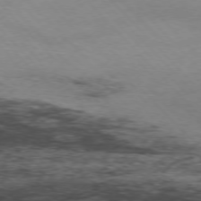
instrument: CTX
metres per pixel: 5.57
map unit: Hpe
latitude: -77.3132
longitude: 12.0283
